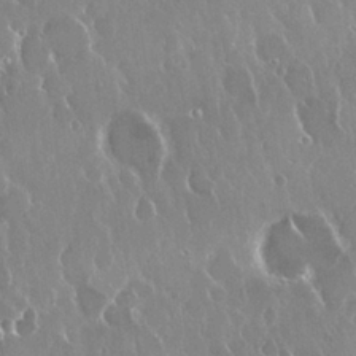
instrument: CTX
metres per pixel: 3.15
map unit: Nhu
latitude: 24.7813
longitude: -61.0080
